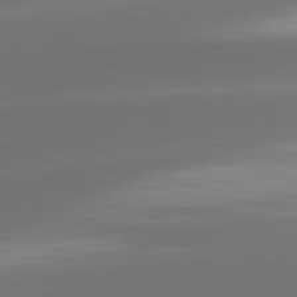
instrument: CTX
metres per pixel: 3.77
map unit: lApd
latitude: 81.8961
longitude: -161.5371
